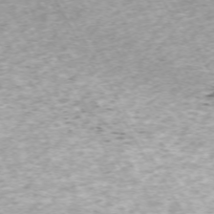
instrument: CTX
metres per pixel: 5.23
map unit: Hpe
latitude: -70.8597
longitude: 13.6155
